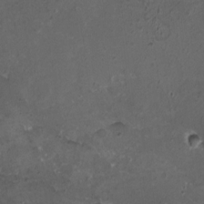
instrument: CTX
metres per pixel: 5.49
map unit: HNhu
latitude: 5.1592
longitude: 1.4644
